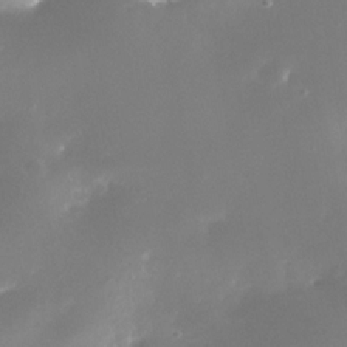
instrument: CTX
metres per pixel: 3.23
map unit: Nhe
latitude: -33.2376
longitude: -116.1956
